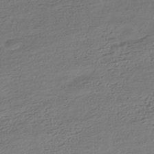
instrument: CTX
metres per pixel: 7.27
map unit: HNhu
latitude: -44.1039
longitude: 96.7841
